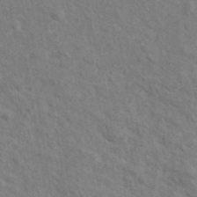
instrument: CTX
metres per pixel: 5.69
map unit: ANa
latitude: 41.6693
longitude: 29.1620
